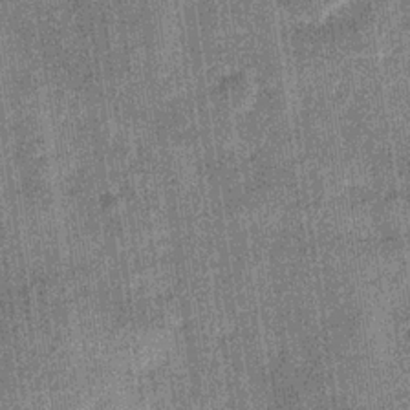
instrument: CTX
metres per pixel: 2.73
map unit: eHb
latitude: -30.0850
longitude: 70.6519
